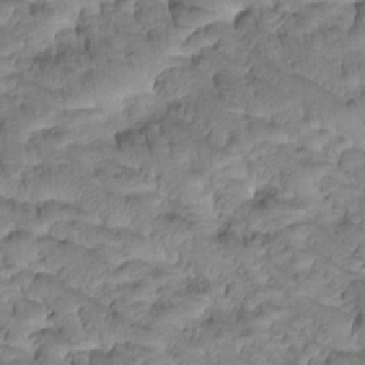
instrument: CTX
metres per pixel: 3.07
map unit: Htu
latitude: -1.1998
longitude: 173.0486
